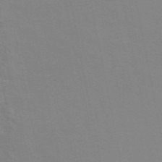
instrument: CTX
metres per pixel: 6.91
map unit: ANa
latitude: 49.4804
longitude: -74.3089
